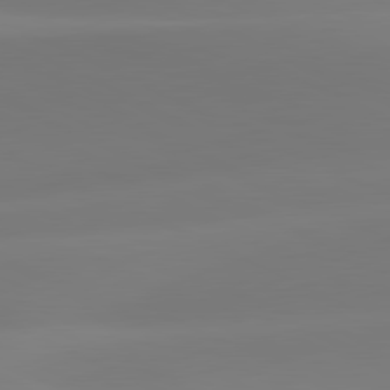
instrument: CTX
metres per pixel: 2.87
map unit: lApd
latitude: 81.4804
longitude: 128.9542
